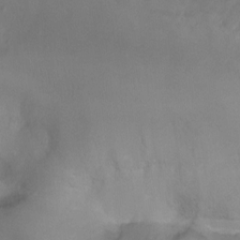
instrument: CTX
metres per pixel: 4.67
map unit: Ht
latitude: -9.0486
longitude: -31.7828
